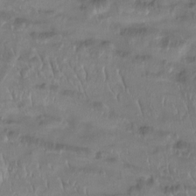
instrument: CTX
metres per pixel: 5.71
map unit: Htu
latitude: -14.5385
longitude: -45.1970
